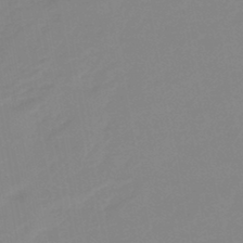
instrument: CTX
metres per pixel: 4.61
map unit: eHb
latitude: -44.8030
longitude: 88.0850
